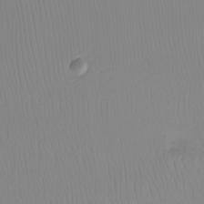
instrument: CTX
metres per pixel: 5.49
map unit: Ht
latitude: -15.0865
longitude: -53.4993
